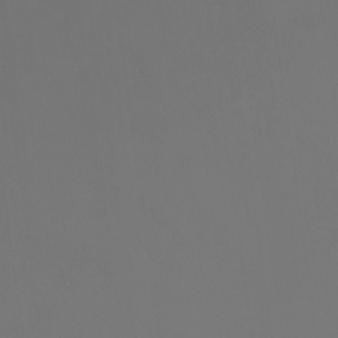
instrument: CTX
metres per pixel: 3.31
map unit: Nhu
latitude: 24.1577
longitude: -62.8191
